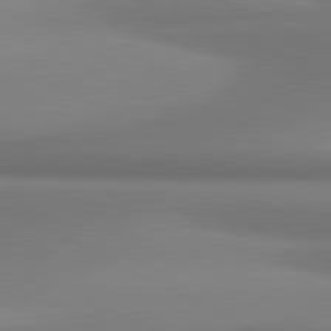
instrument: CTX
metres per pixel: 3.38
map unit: lApd
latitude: 81.3482
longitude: 177.9367
